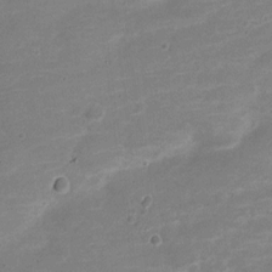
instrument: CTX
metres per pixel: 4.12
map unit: Nve
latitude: -22.0283
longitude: 104.7463
